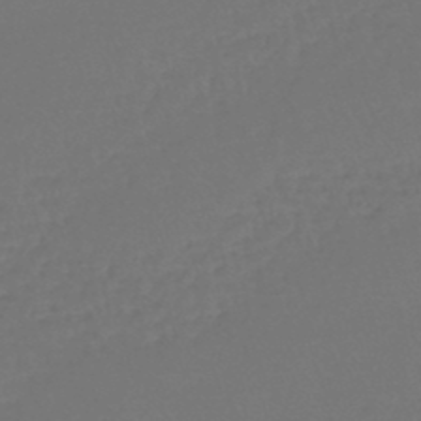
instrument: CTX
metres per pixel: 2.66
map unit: lHb
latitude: -47.4076
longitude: 65.1431
